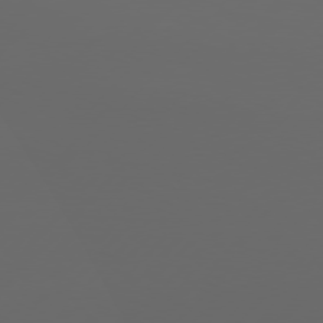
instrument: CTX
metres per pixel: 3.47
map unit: Hpe
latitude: 76.5168
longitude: -139.0647
